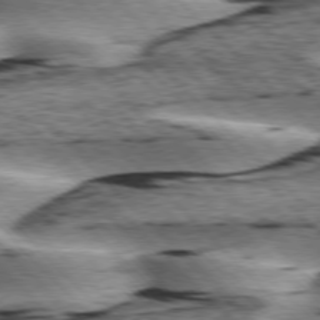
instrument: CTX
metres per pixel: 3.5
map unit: lApd
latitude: 76.3089
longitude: -78.9892
